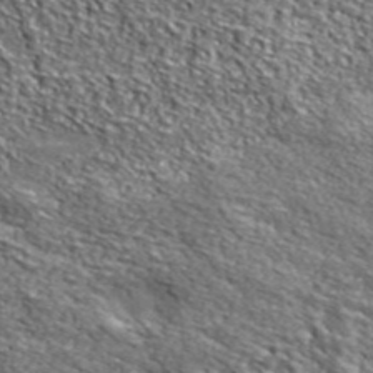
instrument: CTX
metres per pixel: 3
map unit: lHvf
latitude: 38.5546
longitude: -87.3104
